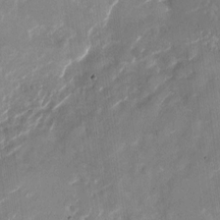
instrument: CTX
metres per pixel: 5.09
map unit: Nhu
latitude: -27.8422
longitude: -74.2523
